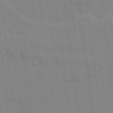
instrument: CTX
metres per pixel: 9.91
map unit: lAvf
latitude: 24.6679
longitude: -111.9150
